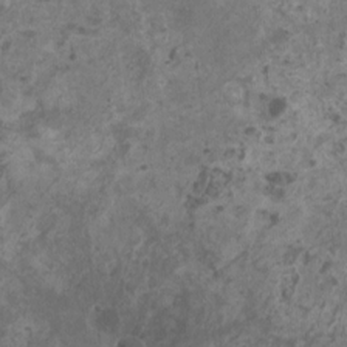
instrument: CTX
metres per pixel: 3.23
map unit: HNhu
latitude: 1.2348
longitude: 3.4643
